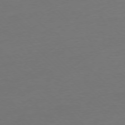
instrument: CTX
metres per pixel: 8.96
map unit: Ap
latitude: -77.2376
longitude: -70.7624
